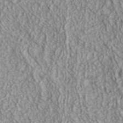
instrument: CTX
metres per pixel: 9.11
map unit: ANa
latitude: 35.2914
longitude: 13.8045
